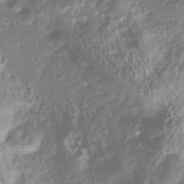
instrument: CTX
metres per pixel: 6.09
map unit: Nhu
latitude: -40.7652
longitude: -86.4034
